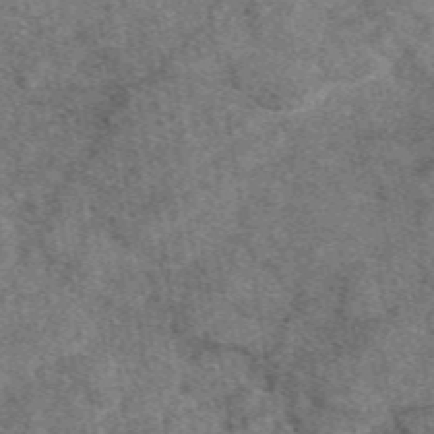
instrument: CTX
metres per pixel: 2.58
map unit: eAb
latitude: 48.5168
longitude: 109.1242
